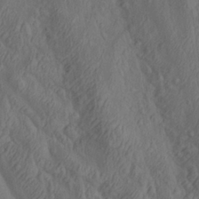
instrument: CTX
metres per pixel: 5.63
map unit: lAa
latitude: 22.6679
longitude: -137.7261
